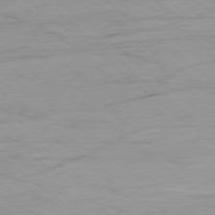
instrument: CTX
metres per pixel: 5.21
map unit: Ap
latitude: -78.4629
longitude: -78.4601
